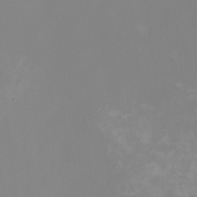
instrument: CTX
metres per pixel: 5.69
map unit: Nhu
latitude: -8.9353
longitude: -84.6113
